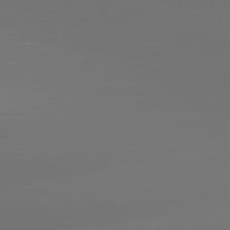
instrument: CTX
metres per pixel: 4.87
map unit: lApd
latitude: 82.0255
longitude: -153.3293
